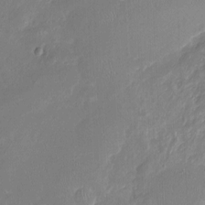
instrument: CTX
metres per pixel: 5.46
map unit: Nhu
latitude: -16.6519
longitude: -57.8205
